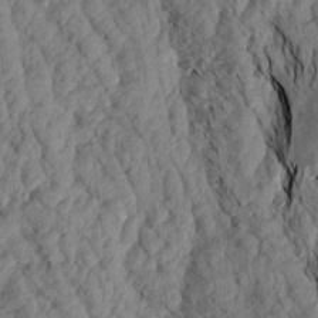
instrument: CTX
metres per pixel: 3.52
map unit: Aa
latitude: 18.2144
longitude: -145.9150
